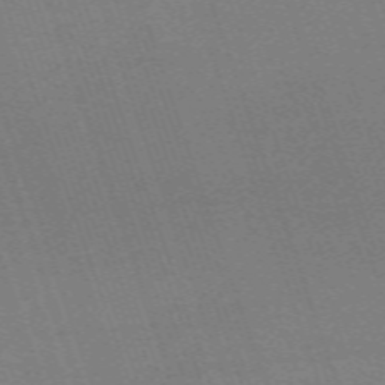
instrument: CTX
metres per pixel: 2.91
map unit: eHh
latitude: -64.3118
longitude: 51.6533
